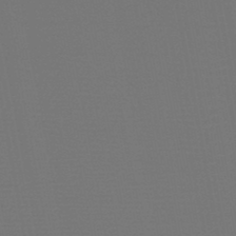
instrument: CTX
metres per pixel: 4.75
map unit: HNb
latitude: -47.6155
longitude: -43.0459
